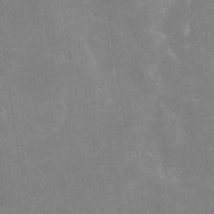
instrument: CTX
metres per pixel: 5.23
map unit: Nhe
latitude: -28.5196
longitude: -110.1389
